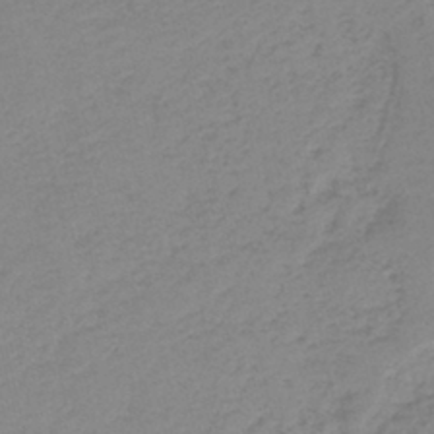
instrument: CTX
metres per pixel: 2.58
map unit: HNb
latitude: -40.6140
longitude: 49.9745
